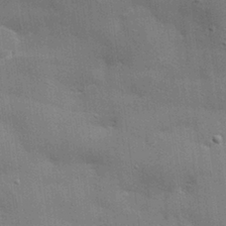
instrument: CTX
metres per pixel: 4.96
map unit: eHh
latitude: 28.4601
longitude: -82.8380
